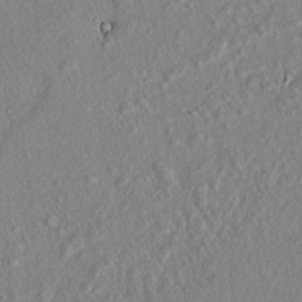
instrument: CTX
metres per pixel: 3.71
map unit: lAvf
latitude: 7.0269
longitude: 167.5966
